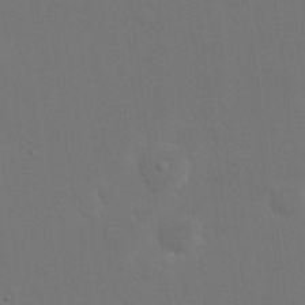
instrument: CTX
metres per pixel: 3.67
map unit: eHh
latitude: 18.7435
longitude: -69.3860
